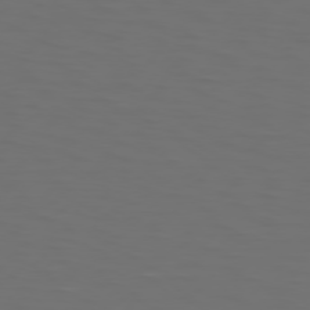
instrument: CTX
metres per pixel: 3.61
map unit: Hpe
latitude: 75.1970
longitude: -125.1214
